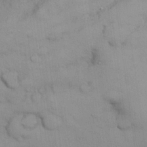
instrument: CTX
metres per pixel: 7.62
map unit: Nhu
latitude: 25.8583
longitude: -70.1956
